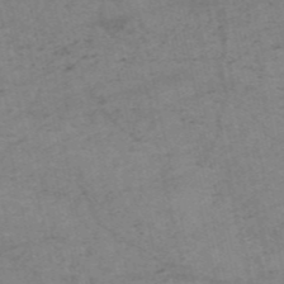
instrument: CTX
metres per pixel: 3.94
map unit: HNb
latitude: -54.8030
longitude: -43.6883
